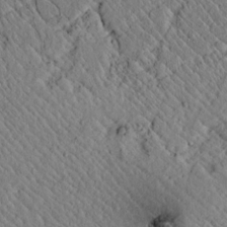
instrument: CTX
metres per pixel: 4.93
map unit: lAvf
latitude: 6.9514
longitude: 159.0297
